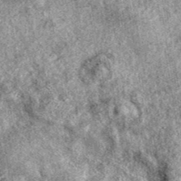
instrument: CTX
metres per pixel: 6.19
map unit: eAb
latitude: 39.4426
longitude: 111.2754
